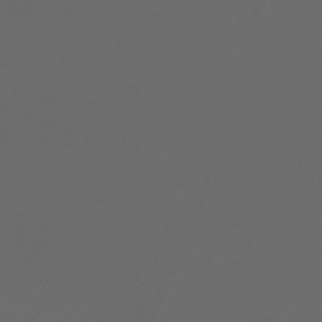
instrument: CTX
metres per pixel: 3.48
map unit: HNhu
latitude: -44.6896
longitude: 98.5574
